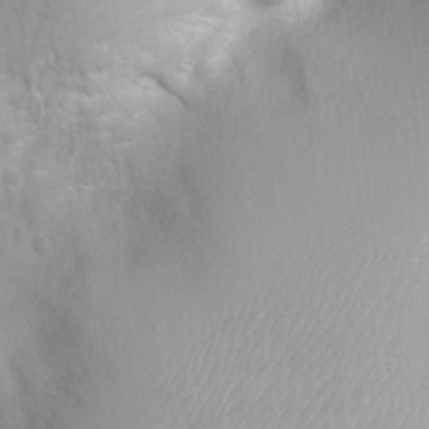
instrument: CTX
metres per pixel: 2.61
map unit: Ht
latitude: 3.9150
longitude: -21.9150
